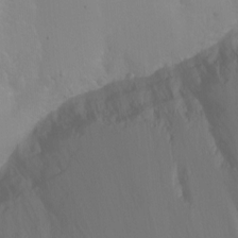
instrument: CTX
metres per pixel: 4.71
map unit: Hto
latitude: -6.7463
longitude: -47.9339
